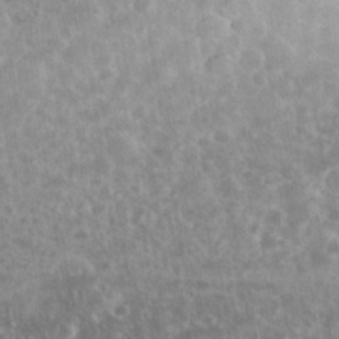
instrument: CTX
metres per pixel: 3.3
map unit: eHh
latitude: 34.7624
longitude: -62.1578
